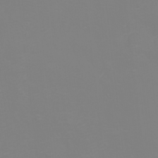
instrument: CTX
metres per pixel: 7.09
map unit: eHh
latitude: -2.5195
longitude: -75.6316
